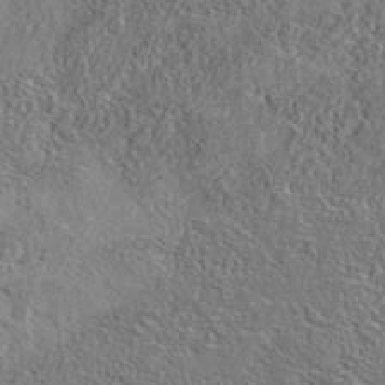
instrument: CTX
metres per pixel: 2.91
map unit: eAb
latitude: 35.7638
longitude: 108.4062
